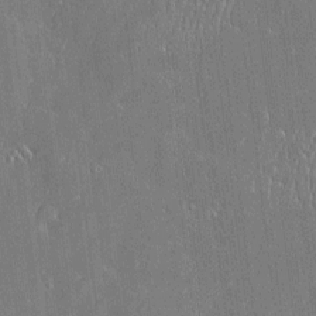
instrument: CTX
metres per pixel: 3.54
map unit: Htu
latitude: -6.4251
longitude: 175.7288
